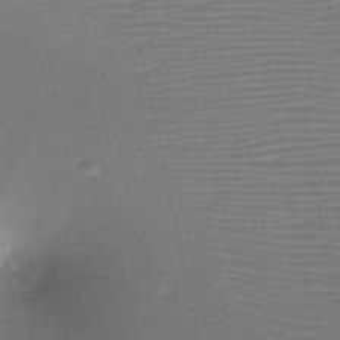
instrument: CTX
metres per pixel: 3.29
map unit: HNb
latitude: -46.5762
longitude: -41.7449
